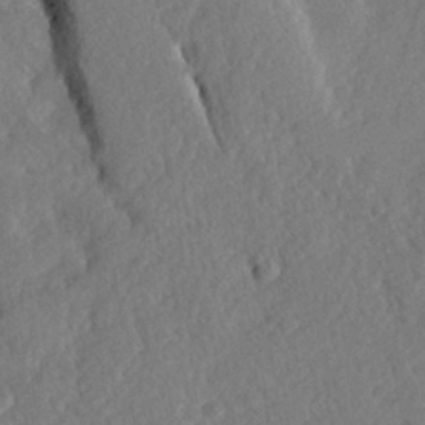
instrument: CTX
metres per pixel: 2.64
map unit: Hve
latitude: 24.2900
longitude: 144.0661
